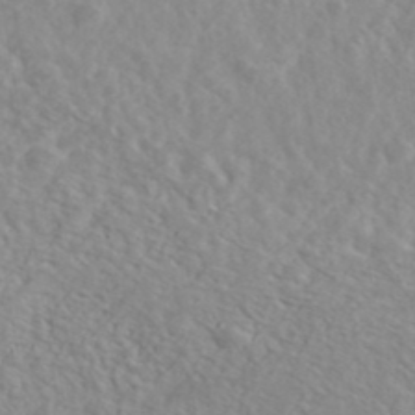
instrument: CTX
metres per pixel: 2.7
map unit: Ave
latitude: 39.1403
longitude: -106.4034
